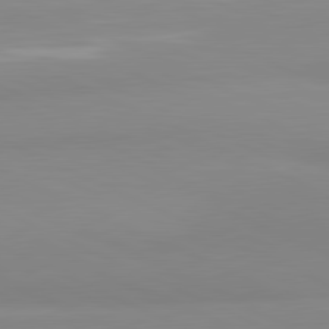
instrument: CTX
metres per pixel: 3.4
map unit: lApd
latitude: 81.5182
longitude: 178.8030
